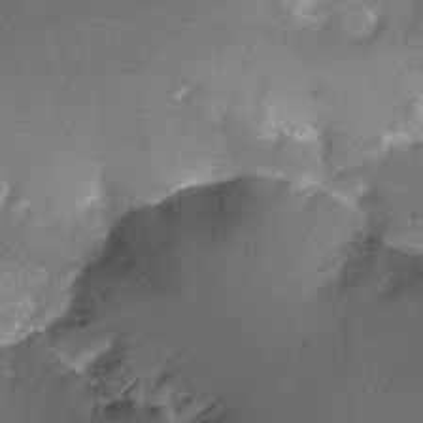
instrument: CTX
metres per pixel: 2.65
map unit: Ht
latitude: -13.0298
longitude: -43.9528
